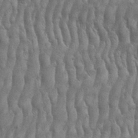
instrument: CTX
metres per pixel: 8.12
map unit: eHh
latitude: 33.4804
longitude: -140.7813
